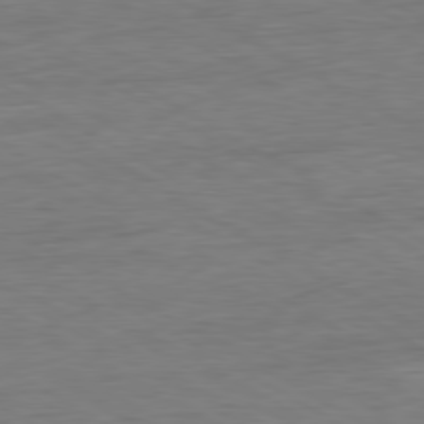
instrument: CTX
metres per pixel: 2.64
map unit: Ap
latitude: -80.9542
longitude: -78.4601
